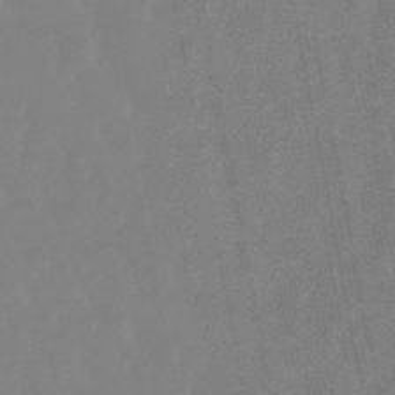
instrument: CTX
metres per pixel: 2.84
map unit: lHb
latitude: -48.5763
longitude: 78.8597
